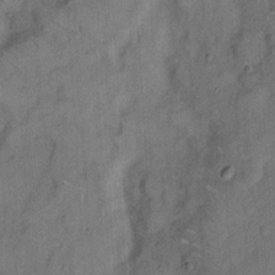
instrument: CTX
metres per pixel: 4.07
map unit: Hto
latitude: 8.4223
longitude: -61.6316
